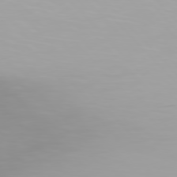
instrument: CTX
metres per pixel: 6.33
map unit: Hpe
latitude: 76.3656
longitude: -136.4412
